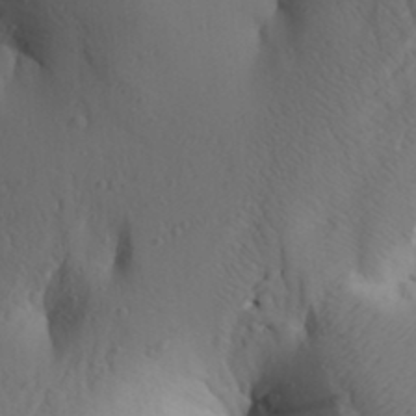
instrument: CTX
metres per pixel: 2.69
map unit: Aa
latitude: 25.8961
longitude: -149.2726
